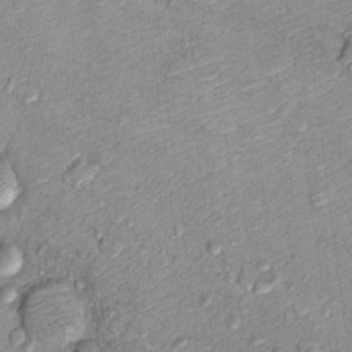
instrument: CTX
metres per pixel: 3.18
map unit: Ht
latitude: 9.1592
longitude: -36.4034
